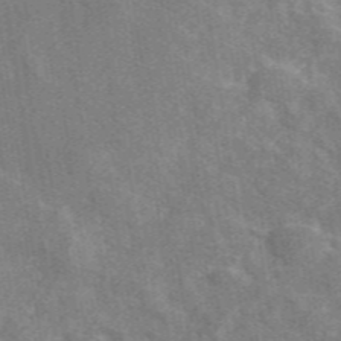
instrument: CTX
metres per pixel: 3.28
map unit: eAb
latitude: 48.8947
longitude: 115.2187
